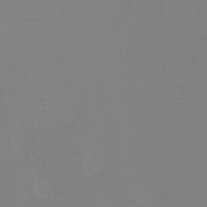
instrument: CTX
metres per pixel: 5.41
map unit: Htu
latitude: -12.1795
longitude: -71.0647
